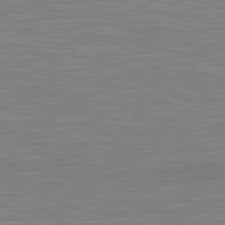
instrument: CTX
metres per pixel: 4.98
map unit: lApd
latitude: 81.4804
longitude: -171.5560
